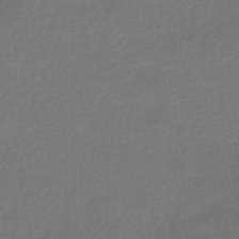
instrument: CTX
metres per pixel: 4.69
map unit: HNhu
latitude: -42.1983
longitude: 95.0486
